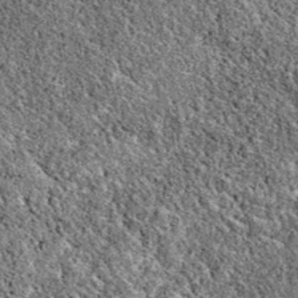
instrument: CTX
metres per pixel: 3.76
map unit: eAb
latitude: 38.7435
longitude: 110.5763
